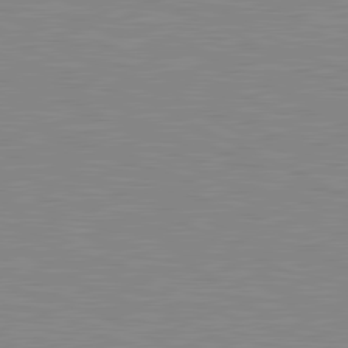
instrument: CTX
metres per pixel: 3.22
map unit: lApd
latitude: 81.4804
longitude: -172.1010
